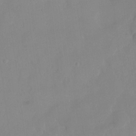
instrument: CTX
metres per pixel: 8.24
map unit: HNhu
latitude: -23.7289
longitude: 49.8234
